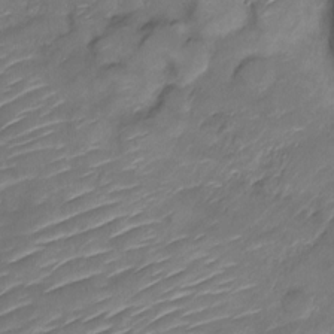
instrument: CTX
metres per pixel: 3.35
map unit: Nve
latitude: -17.6533
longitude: 107.3699
